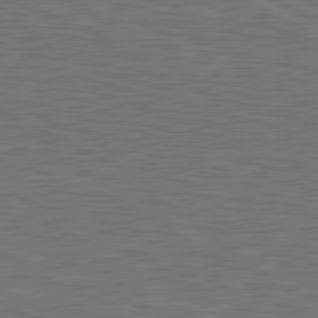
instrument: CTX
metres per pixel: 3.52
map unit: lApd
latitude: 81.1403
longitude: -171.4993
